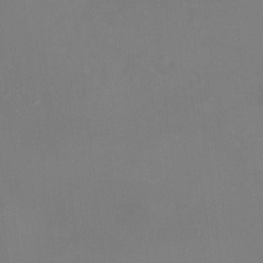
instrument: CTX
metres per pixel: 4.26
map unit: HNhu
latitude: 7.7639
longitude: 9.7855
